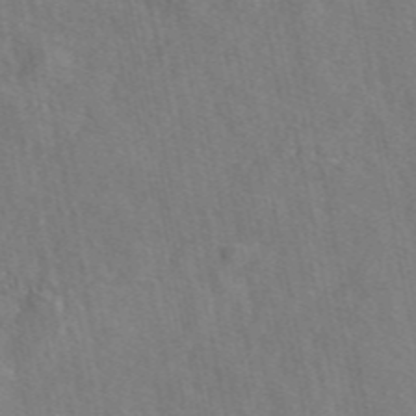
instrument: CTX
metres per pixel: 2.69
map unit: eAb
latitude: 46.3657
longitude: 111.8422
